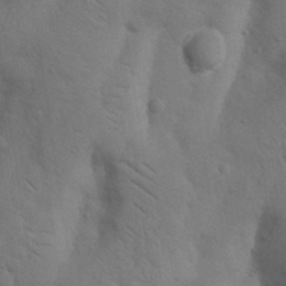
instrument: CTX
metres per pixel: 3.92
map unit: Nhu
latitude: 18.7813
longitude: -76.0822
